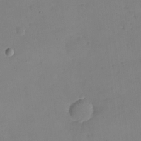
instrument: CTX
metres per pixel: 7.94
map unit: eHh
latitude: -8.9542
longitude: -67.1781
